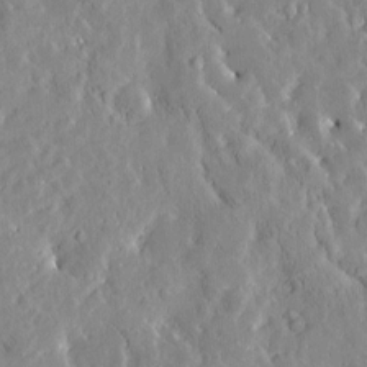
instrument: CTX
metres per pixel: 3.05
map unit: Htu
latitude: -3.9178
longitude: 174.2928
